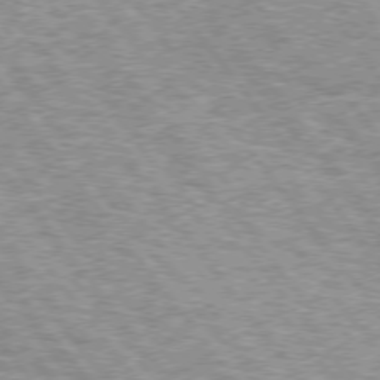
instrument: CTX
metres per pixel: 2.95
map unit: lApd
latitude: 74.5735
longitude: -76.5356
